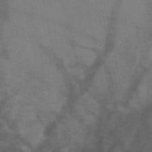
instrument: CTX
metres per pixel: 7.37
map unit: HNb
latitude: -48.2173
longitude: -47.7261
